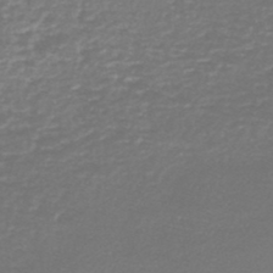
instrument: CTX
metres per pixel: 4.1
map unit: HNb
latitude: -47.1809
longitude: 53.0675
